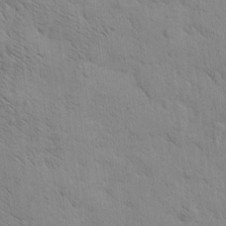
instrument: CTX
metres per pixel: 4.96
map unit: Htu
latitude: -3.8233
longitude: 170.3873
